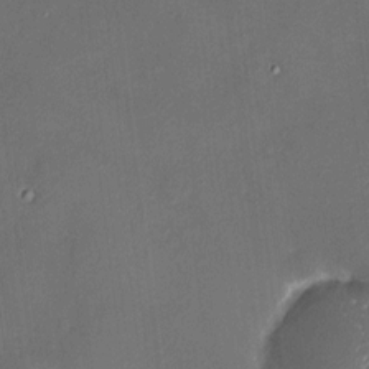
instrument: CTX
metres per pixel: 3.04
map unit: HNhu
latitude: 7.1592
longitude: 8.1795
